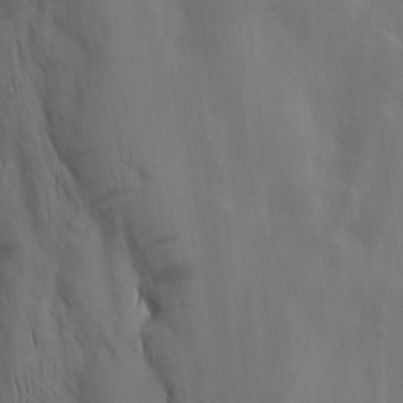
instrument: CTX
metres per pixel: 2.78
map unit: Nhu
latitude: -5.6344
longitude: -151.8016
